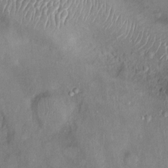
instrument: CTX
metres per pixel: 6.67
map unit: Ht
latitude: -4.2550
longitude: -14.9892
